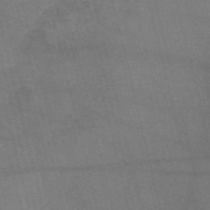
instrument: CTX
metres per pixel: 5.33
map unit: Nve
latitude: -57.3887
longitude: 51.2376
